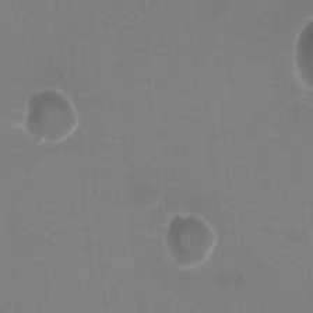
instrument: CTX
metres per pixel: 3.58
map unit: HNhu
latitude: -2.0661
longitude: -1.8394
